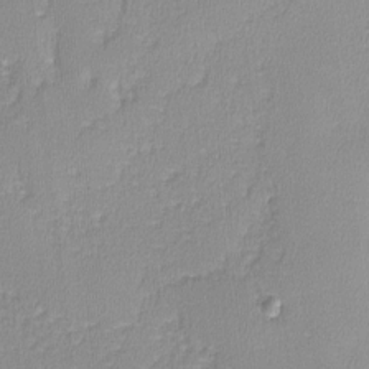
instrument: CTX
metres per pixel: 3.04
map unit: lHvf
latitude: -12.3117
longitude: -99.5938
